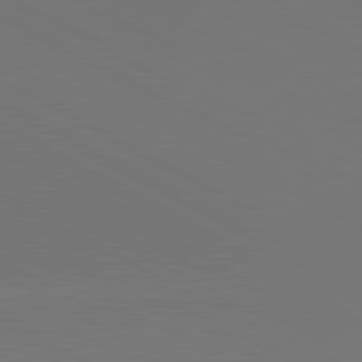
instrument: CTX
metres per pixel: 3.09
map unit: lApd
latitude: 81.2348
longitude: 147.0675
